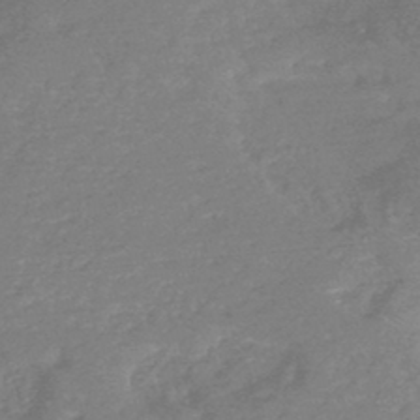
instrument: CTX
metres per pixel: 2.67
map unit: HNb
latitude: -44.3684
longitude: -38.0444
